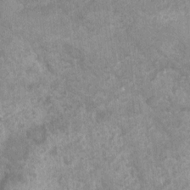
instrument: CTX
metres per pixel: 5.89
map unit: Nhu
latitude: 6.7435
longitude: -20.4412
